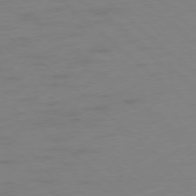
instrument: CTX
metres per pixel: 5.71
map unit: Ap
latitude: -78.6140
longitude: -57.1214
